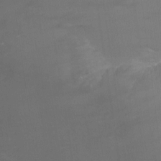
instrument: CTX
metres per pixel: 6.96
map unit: Nhu
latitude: -12.9353
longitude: -65.4238
